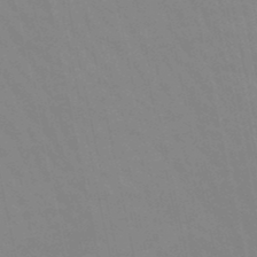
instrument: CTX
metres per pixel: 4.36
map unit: lHb
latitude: -48.6897
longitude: 75.3510
